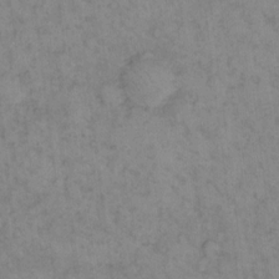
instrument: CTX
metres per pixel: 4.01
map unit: eHh
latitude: 13.3293
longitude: -63.8584
